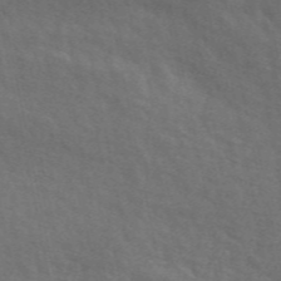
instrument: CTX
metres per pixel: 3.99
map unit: ANa
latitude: 48.6679
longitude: -77.6882
